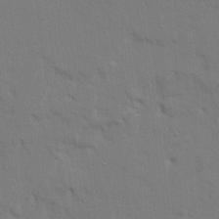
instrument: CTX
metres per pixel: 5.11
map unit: Ave
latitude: 22.8569
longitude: -130.4979
